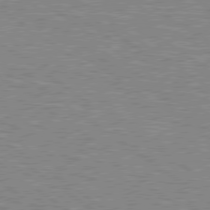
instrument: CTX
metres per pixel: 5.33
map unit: Hpe
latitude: 79.0648
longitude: -161.5938
